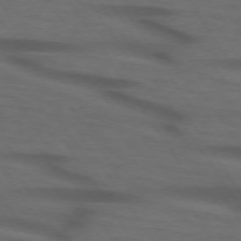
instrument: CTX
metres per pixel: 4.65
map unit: lApd
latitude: 73.9339
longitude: -74.5735
